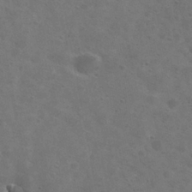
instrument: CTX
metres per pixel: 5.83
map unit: Nhu
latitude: 28.8569
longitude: -48.4034
